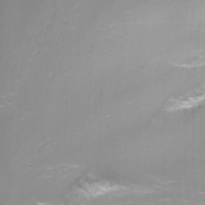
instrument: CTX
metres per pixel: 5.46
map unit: Nhu
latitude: -4.5762
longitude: -75.4804
